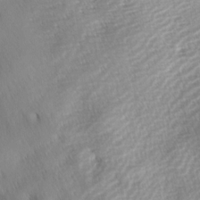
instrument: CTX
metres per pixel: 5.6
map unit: lAa
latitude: -7.5777
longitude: -126.2523
